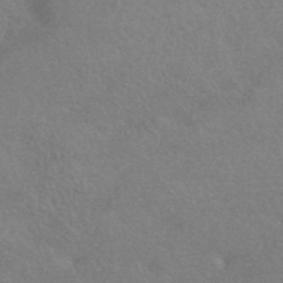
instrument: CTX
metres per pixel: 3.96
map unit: HNhu
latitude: -42.6518
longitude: 92.7841
